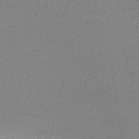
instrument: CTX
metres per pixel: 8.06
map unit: lHb
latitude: -36.0283
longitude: 59.7477
